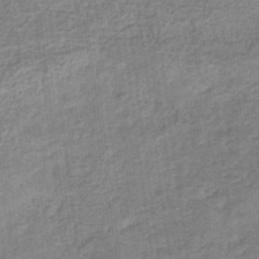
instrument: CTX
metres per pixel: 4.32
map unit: eHb
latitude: -35.8800
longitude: 79.7666
